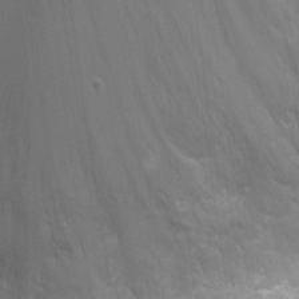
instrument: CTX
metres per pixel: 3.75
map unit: Ht
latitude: -3.3887
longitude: -16.9136
